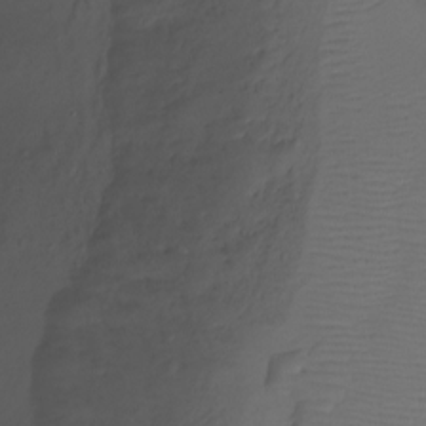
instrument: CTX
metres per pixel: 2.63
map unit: Ht
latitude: -6.6140
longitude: -34.1388
